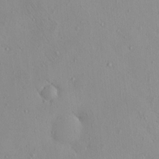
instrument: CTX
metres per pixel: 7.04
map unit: eHh
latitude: -0.1228
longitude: 17.9745
